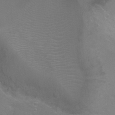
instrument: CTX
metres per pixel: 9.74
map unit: Ht
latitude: -5.6155
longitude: -28.3278
